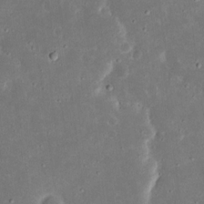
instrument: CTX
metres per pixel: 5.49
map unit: eHh
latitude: 17.3671
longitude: -72.8002
